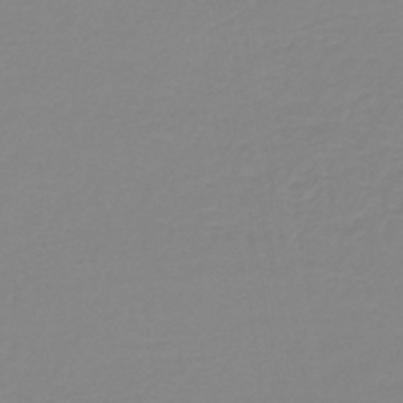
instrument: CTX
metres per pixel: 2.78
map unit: lHb
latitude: -44.3495
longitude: 54.7652
